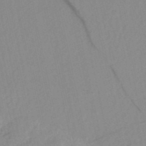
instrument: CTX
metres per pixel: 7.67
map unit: eHh
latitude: -52.0850
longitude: -24.1766
